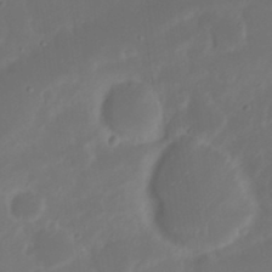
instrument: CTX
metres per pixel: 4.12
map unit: Nhu
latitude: 21.3293
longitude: -72.5924
